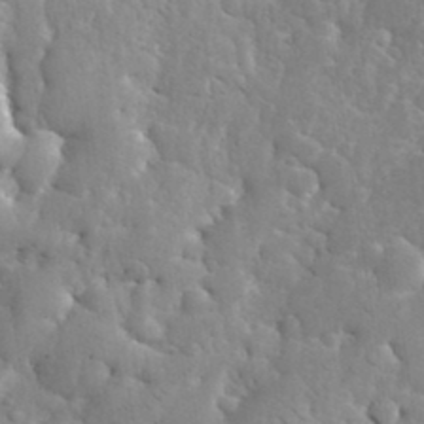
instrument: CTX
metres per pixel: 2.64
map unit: eHh
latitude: 36.1767
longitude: -67.1970
